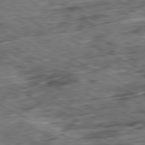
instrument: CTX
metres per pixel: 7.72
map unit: Ap
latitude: -80.8786
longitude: -72.7247
